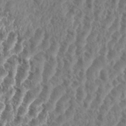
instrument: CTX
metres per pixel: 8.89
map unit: eHh
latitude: 35.1781
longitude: -137.8961
